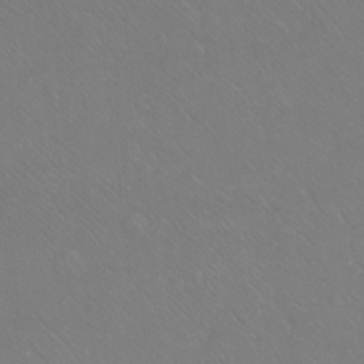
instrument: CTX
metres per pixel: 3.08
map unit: Ht
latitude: -7.3320
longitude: -37.2726
